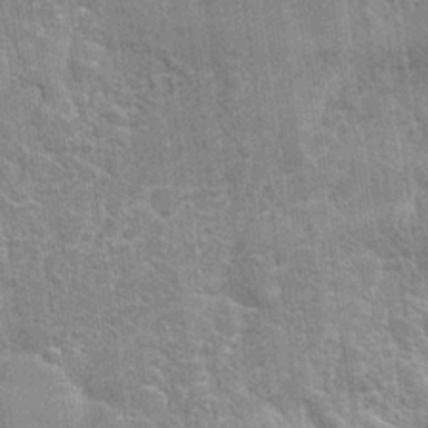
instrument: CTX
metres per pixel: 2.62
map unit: Hto
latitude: 24.6868
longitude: -40.3089
